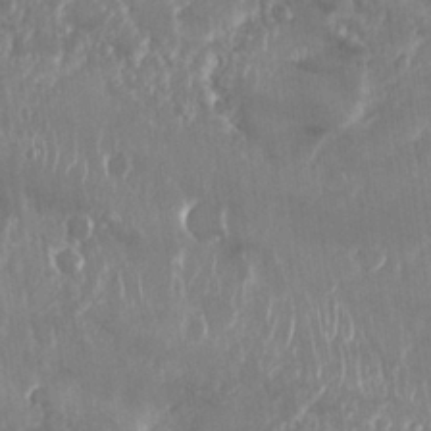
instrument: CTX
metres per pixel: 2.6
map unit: Nhu
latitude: 25.0269
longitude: -60.8758
